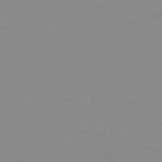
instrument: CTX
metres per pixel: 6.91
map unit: Hpe
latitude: 74.4979
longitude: -128.1389
